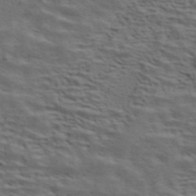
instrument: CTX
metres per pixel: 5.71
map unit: ANa
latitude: 44.7435
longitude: 38.1605
